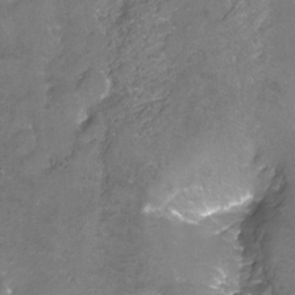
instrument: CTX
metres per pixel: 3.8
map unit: Hto
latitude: -4.4062
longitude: -35.3292
